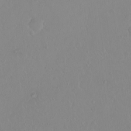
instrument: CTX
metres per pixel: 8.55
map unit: eHh
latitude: 1.6882
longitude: -55.5371
